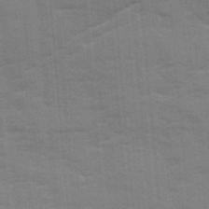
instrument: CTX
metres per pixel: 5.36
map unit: Ave
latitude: 12.6113
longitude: -102.1955
